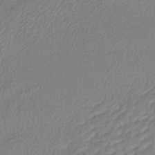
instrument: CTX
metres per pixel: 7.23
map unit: lHb
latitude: -40.4818
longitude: 70.4629
